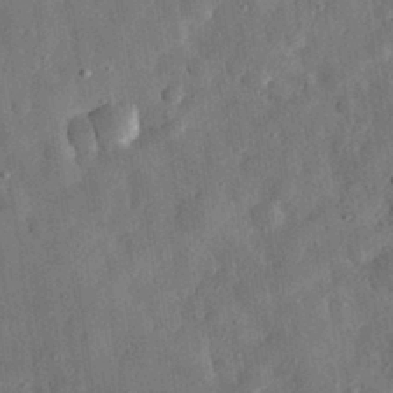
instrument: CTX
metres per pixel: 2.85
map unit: eHh
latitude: 31.1215
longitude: -75.9906
